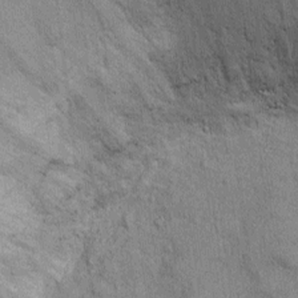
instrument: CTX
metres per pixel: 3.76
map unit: Ht
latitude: -3.8233
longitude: -14.0822
